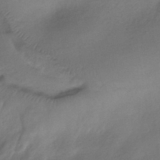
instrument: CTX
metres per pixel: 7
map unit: HNhu
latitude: -40.3495
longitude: 95.6533
